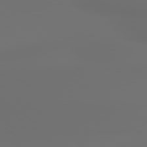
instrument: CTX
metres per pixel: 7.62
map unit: lApd
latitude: 79.8206
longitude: 176.8975
